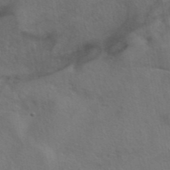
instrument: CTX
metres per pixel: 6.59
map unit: eAb
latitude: 42.1389
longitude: 104.8408
